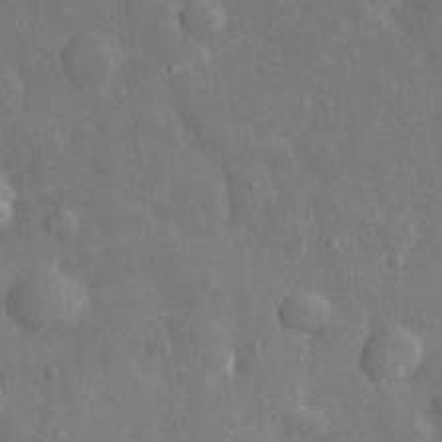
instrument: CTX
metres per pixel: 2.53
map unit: eHh
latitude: 28.8569
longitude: -78.8380
